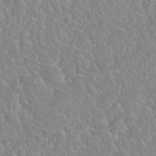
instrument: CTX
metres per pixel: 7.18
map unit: Nhu
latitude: 28.4790
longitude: -52.4223
